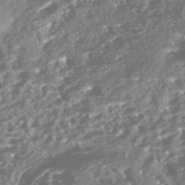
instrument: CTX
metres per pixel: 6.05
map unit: Nhe
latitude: -45.8989
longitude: 151.6155
